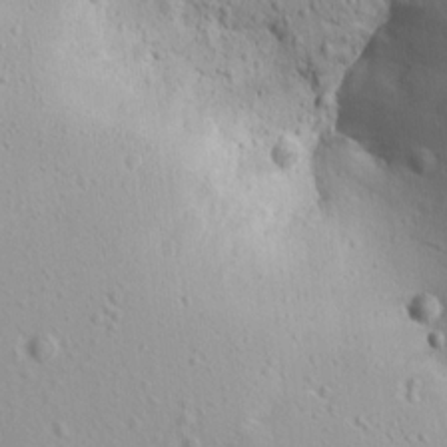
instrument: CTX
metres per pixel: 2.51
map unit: Aa
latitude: 12.5735
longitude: -143.0270
